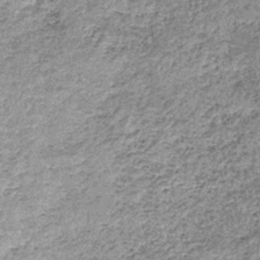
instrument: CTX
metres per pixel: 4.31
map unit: lHb
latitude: -36.2550
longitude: 64.9164
